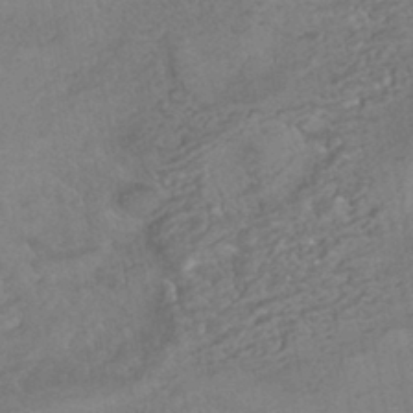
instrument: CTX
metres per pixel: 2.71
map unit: HNhu
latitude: -42.4628
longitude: 102.6141
